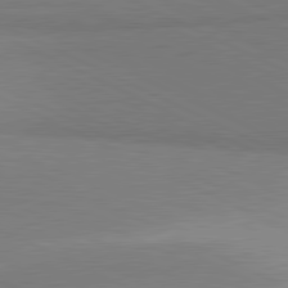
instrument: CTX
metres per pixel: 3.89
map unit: lApd
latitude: 81.2159
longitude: 156.9353
